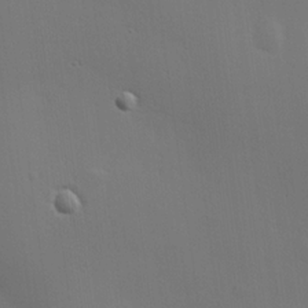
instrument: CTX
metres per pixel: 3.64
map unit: Hve
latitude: 18.8191
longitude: 150.6707
